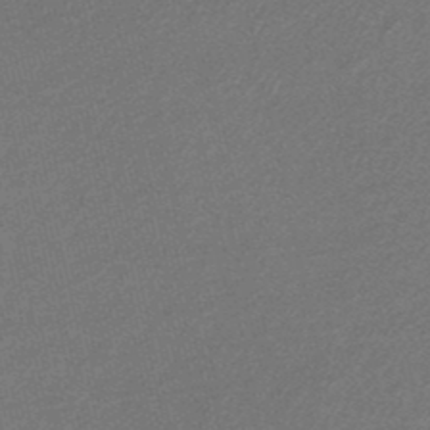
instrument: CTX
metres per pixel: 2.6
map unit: HNb
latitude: -48.6330
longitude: 60.3306
